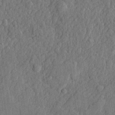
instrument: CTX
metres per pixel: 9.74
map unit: lHvf
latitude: 22.4979
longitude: 143.0297
